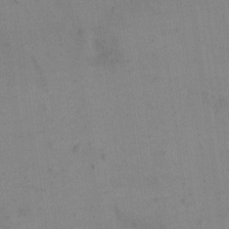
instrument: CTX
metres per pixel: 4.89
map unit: eHh
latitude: 16.3845
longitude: -67.6693
